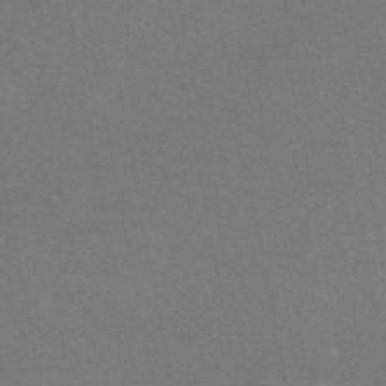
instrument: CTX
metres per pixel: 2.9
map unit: eAb
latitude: 47.0459
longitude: 105.8989
